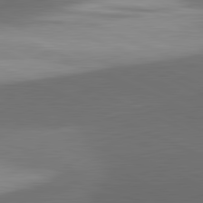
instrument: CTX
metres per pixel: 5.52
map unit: lApd
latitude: 81.6316
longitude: 139.0865
